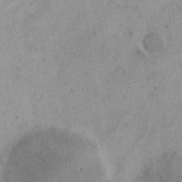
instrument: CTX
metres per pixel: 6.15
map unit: eHh
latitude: 18.8380
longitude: -65.3482
